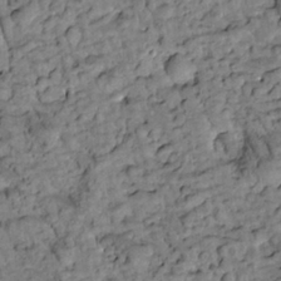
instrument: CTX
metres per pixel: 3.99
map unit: Htu
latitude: -2.5951
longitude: 173.6344
